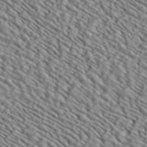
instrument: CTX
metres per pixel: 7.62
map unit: ANa
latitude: 39.9906
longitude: 30.7463
